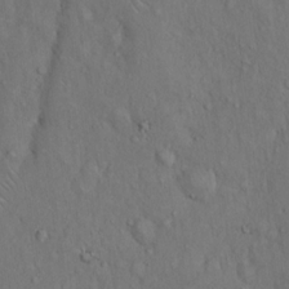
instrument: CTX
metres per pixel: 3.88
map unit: Hto
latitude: 14.4223
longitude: -58.0444
